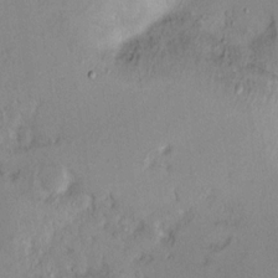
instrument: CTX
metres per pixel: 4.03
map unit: Ht
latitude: 10.5357
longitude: -32.0444
